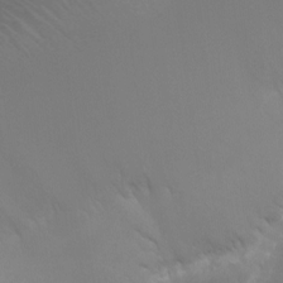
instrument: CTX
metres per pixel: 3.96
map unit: Ht
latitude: -2.6707
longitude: -19.2915
